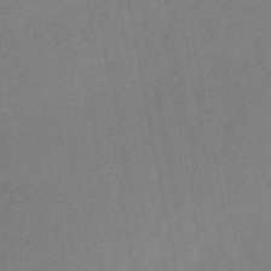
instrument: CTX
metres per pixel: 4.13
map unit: lHb
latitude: -45.8611
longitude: 73.9367
